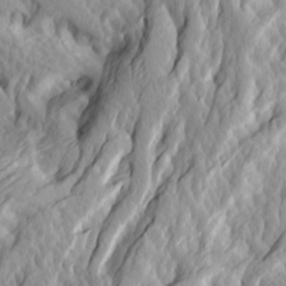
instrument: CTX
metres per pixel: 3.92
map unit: Ave
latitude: 14.6680
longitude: -135.1214
